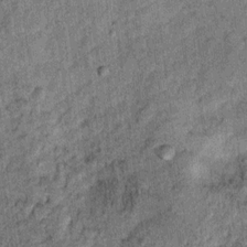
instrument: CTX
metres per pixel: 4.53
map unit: Ht
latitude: 8.8191
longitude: -37.4804
